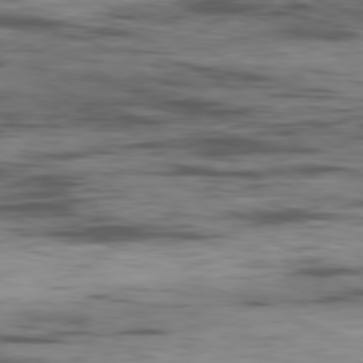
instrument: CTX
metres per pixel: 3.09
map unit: Ap
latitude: -80.2551
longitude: -91.5560
